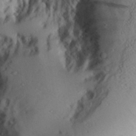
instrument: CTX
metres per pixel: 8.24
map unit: Aa
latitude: 30.2523
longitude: -134.3656
